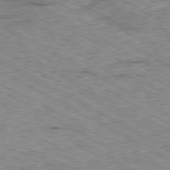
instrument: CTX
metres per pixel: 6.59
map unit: Ap
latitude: -80.5196
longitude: -50.0822
